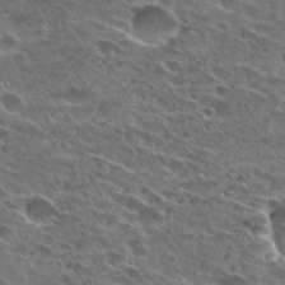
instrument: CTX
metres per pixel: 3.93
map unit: Hto
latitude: 26.5168
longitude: -43.8206
